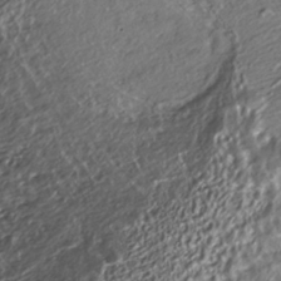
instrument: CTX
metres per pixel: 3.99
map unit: ANa
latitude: -38.1984
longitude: 97.5588
